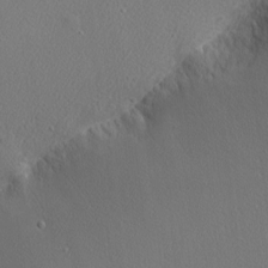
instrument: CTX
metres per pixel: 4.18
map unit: Nhu
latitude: 0.6679
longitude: -78.1767
